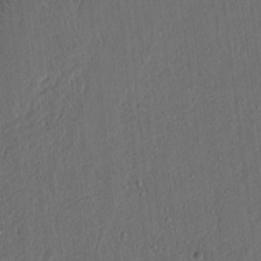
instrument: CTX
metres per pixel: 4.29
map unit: lAvf
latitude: 7.7639
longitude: 167.9367
